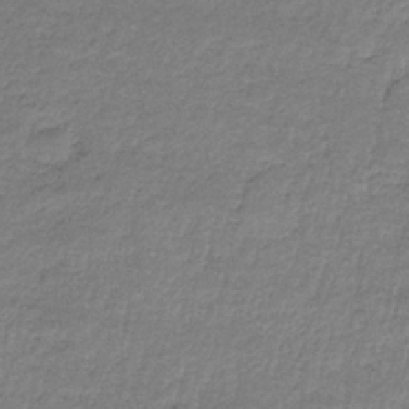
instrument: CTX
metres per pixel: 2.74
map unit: HNb
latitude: -34.1795
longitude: 62.0472
